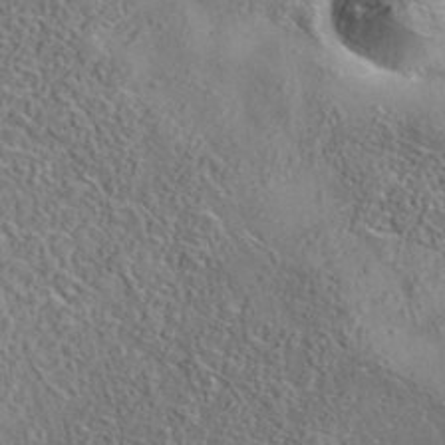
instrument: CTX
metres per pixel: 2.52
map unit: eAb
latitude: 35.7071
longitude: 107.9556
